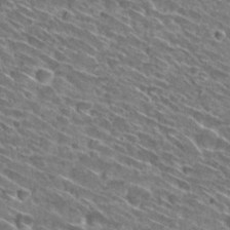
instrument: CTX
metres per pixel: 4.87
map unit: Hto
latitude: 30.0633
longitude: -45.0647
